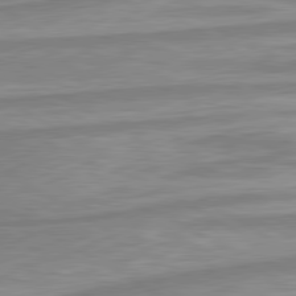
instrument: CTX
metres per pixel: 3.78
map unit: lApd
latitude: 80.4223
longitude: -172.4978
